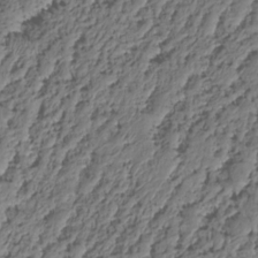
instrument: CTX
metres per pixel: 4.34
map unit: HNhu
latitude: -24.8219
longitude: 50.5763
